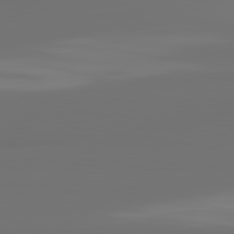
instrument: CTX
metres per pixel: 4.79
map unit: lApd
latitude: 82.0633
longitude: 163.2943
